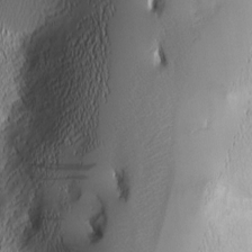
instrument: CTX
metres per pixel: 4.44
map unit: Nhu
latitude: -7.3320
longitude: -151.8205
